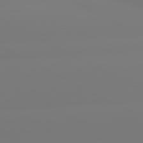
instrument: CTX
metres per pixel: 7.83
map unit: lApd
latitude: 80.7435
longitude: -156.6301
